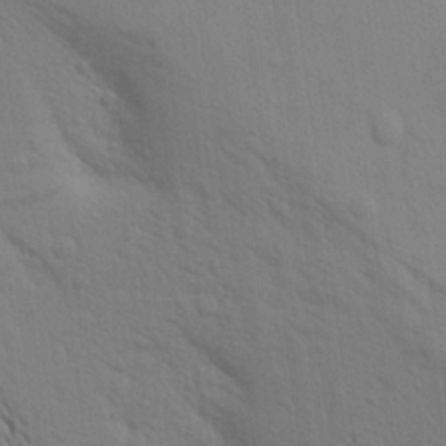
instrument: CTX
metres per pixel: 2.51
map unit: Aa
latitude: 16.8191
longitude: -147.7261
